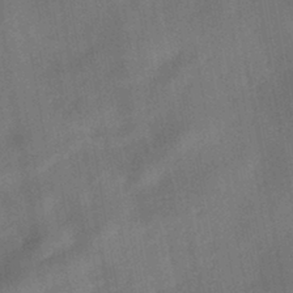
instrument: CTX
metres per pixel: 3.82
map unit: HNhu
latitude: -42.9919
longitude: 91.6911
